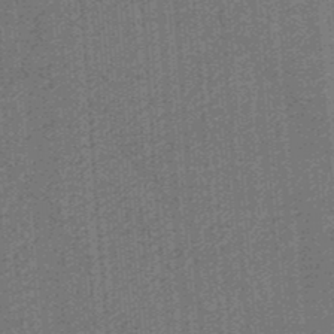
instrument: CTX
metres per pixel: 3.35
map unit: lHb
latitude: -37.7288
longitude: 57.7477
